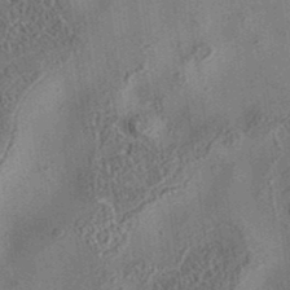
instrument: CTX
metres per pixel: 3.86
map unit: eAb
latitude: 35.5371
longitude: 109.4832
